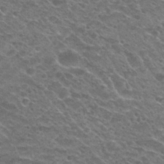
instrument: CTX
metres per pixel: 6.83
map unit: Nhu
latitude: 29.6505
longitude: -49.0081
